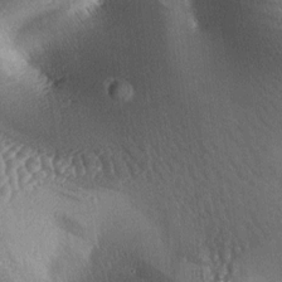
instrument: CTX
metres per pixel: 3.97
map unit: lAa
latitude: -6.1417
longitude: -127.1025
